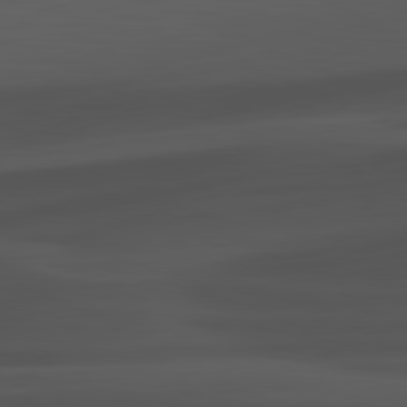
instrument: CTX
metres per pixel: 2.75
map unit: lApd
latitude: 81.1592
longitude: -84.0444
